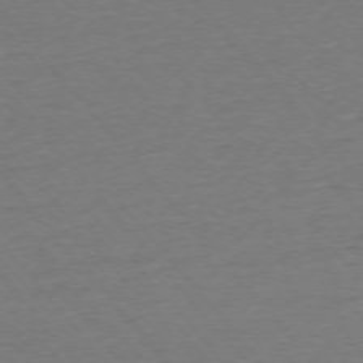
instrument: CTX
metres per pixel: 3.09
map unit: Ap
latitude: -75.5399
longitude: -82.3467
